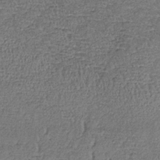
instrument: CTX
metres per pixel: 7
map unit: lHb
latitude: -35.9745
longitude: 65.2376
